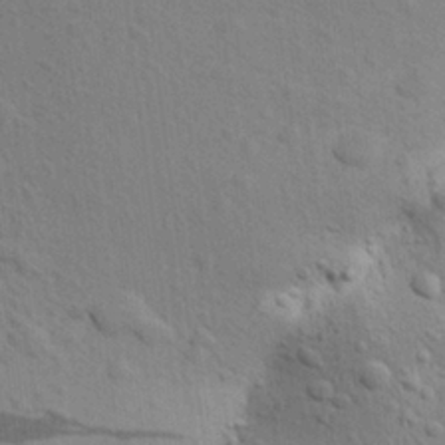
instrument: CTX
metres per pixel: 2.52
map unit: Aa
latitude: 27.4049
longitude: -143.6127
